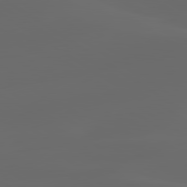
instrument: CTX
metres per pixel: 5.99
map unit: lApd
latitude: 80.1578
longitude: -90.6679
